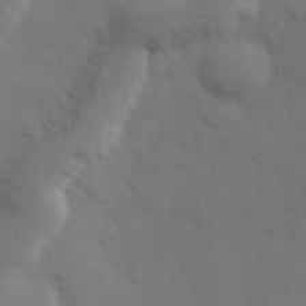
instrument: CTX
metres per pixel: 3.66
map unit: Hve
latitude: 32.9325
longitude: 150.7463
